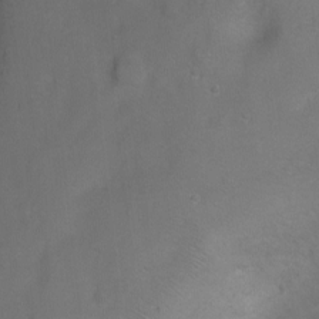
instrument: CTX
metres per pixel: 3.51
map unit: Ht
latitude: 1.6316
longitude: -35.7827
